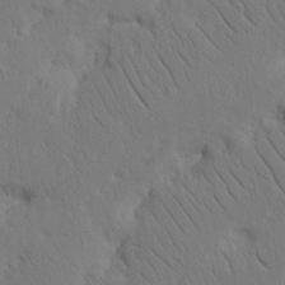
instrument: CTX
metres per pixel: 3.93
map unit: Nhu
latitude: 15.9906
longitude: -75.2159
